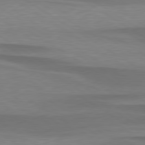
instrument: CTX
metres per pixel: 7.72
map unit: lApd
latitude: 79.5182
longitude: -88.1200
